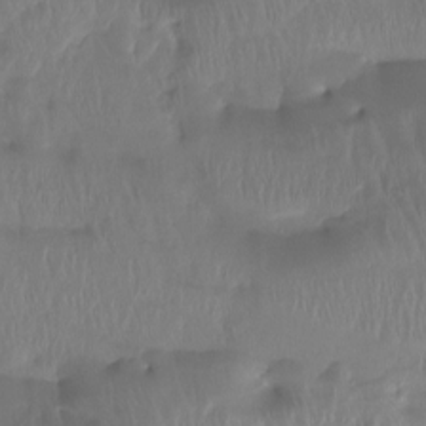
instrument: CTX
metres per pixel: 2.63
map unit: Htu
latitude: -15.1998
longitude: -46.4601
